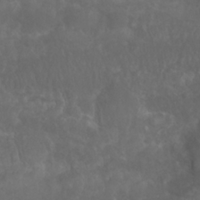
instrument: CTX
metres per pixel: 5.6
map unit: Nhu
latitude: 22.5735
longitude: -66.5545
